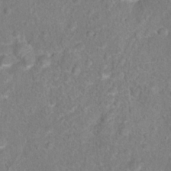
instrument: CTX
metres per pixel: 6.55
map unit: Hto
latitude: 16.4412
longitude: -41.5938
